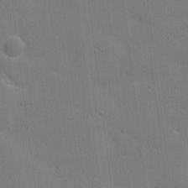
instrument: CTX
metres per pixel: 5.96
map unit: eHh
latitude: 6.3278
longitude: -67.3292
